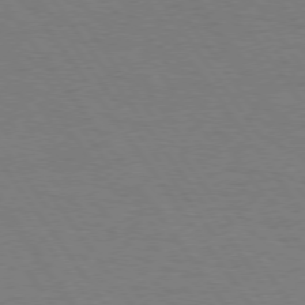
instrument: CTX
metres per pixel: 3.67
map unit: Hpe
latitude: 74.6113
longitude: -140.8569
